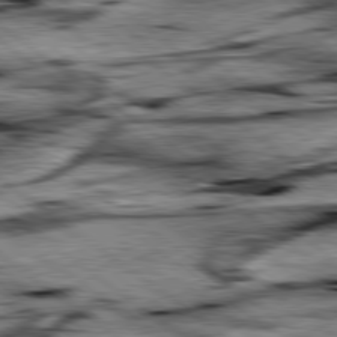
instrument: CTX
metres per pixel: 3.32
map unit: lApd
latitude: 79.6505
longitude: -48.0255
